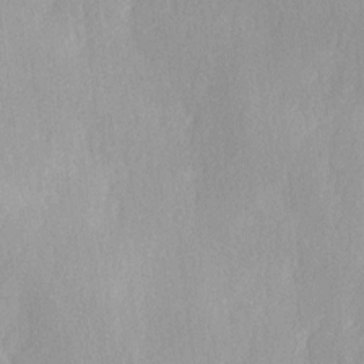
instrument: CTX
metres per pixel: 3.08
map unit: Ave
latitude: 2.9136
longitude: -111.8017
